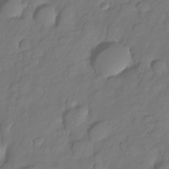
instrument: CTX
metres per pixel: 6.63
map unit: Nhe
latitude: -34.2173
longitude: -143.0459
